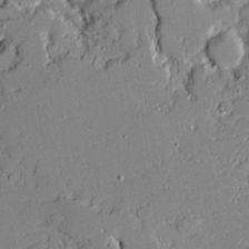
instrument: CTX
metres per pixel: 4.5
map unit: Ave
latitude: 18.6490
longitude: -128.0255
